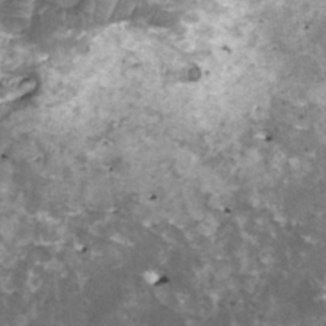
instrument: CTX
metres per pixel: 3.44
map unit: HNhu
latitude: 2.3467
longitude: 5.8233
